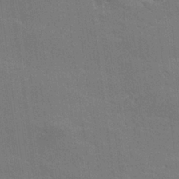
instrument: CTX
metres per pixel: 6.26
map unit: lHvf
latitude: 26.5546
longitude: 142.1605
